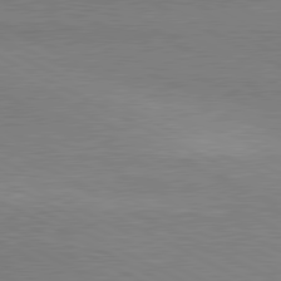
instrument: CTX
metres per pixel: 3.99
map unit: lApd
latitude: 80.7624
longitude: 164.9542
